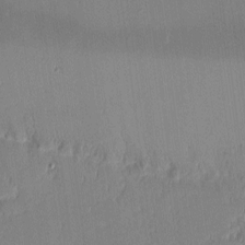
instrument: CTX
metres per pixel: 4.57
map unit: eHh
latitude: -2.3495
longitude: -83.8772
